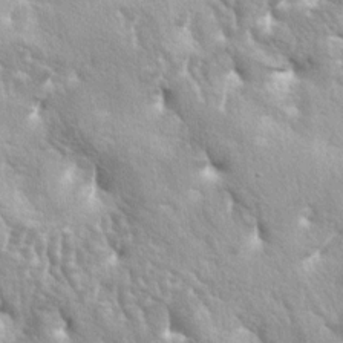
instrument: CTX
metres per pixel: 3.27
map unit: lAa
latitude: -5.8233
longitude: -125.6316
